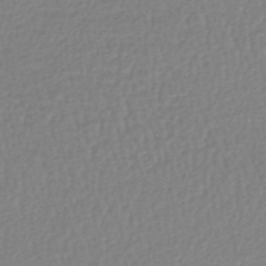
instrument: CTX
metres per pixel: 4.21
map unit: lHb
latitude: -44.5763
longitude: 74.8219
